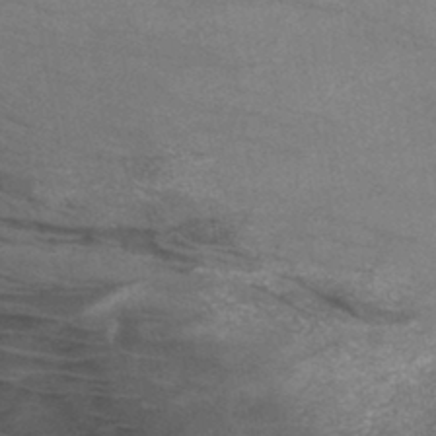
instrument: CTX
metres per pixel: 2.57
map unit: HNb
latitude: -45.8989
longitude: -45.1592
